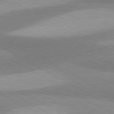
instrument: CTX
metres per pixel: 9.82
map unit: lApd
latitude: 80.3089
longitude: -179.7450
